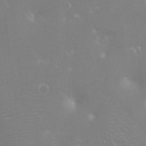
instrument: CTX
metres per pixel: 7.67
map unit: Ht
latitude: -14.7275
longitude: -40.5356
